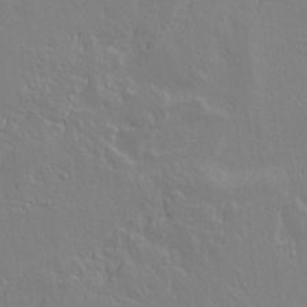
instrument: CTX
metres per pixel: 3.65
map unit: lAvf
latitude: 14.5357
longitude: -126.2145
